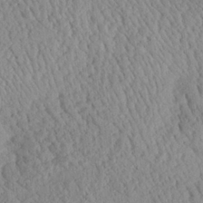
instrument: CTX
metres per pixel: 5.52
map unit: Aa
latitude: 24.6490
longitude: -134.1011
